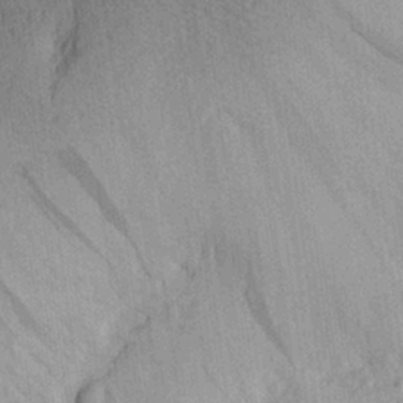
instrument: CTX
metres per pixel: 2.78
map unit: Aa
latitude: 25.5371
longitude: -145.0269
